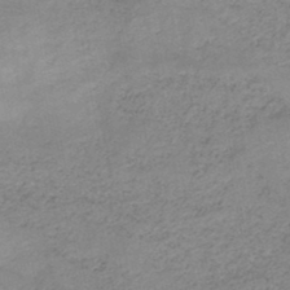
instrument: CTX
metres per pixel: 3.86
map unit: HNb
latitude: -45.7478
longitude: -44.9891
